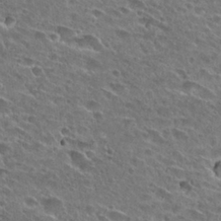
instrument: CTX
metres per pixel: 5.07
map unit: Hto
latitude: 26.6113
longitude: -43.8772
